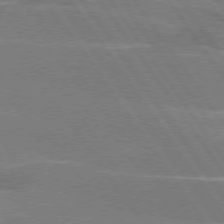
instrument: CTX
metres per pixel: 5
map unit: lApd
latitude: 74.8758
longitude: -66.6490
